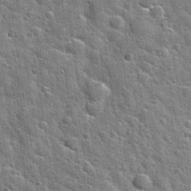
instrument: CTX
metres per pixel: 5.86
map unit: Nhu
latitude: 32.0822
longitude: -53.9528
